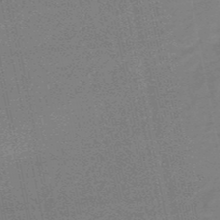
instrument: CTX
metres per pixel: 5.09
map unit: lHb
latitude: -49.2187
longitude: 79.4832
